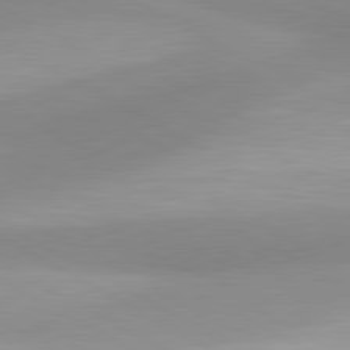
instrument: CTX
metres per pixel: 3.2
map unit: lApd
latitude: 80.7246
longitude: 123.5777
